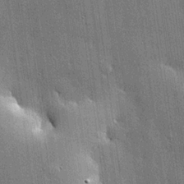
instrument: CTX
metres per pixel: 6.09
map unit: lHvf
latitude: 21.2915
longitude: 145.6911
